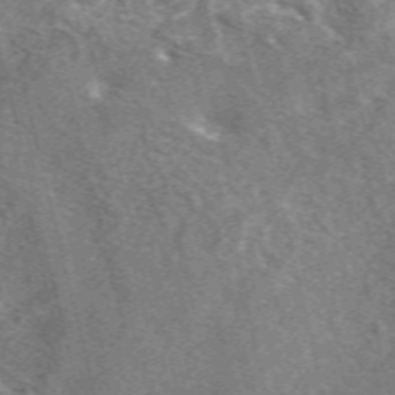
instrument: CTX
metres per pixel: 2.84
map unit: eAb
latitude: 44.4412
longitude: 111.4265
